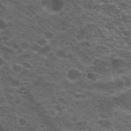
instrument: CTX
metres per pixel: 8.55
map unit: Hto
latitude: 19.4426
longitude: -36.1956
